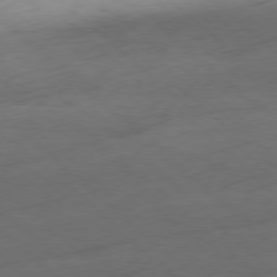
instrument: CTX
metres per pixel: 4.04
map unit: Ap
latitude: -78.6707
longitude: -71.1781
